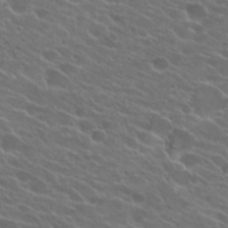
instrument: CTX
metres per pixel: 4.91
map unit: Hto
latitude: 24.3845
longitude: -38.0633
